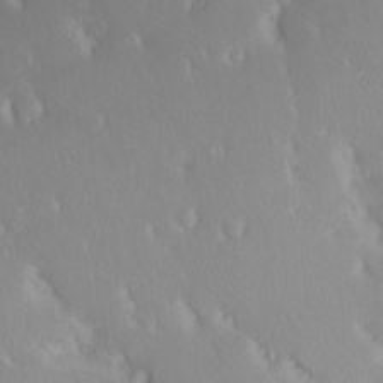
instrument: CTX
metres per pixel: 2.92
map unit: eHh
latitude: -2.1605
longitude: 20.6518
